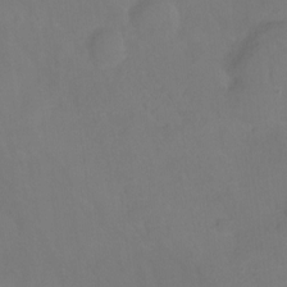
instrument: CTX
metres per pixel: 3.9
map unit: Hto
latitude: -13.6344
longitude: -42.9514
